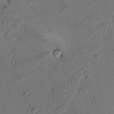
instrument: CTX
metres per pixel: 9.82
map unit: lAvf
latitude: 9.3671
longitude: 166.5196
